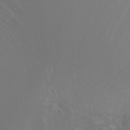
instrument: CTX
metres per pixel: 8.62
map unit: Nhu
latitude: -6.3873
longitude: -68.1955
